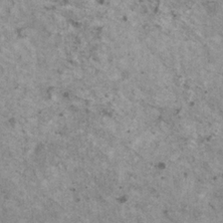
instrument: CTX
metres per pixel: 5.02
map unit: HNhu
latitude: 2.6301
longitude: 4.4818
